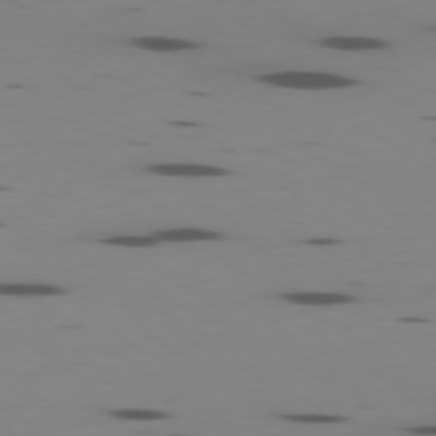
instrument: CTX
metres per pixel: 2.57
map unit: Ap
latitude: -79.2565
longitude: -62.4979
